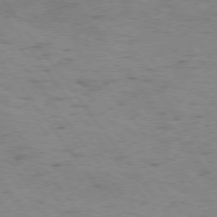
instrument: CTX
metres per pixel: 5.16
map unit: Hpe
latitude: 75.1025
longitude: -143.0459
